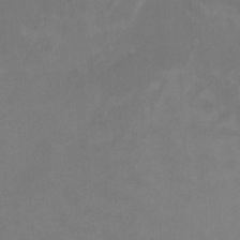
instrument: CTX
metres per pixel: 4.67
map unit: Ht
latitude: -6.9730
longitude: -35.1403
